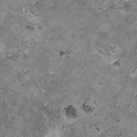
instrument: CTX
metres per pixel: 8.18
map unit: HNhu
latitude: 0.0822
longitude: 2.1605
